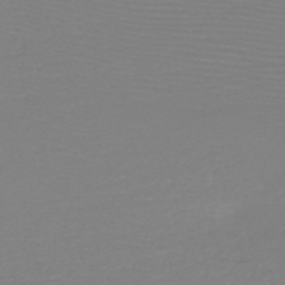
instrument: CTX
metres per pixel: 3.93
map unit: HNb
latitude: -48.7275
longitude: -43.3671
